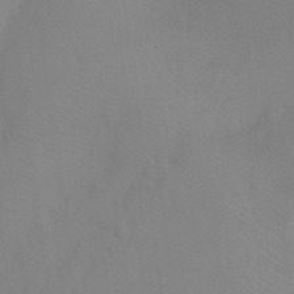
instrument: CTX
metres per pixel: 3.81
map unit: Ht
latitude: -8.4818
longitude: -33.8394
